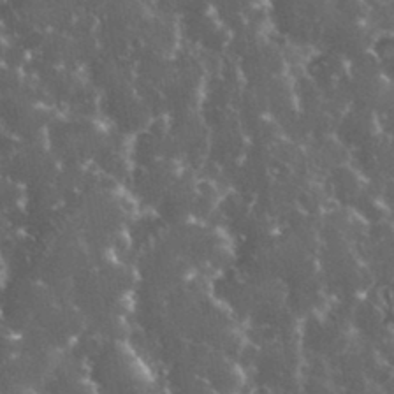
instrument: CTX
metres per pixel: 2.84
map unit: eHh
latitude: 34.2900
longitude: -60.3089
